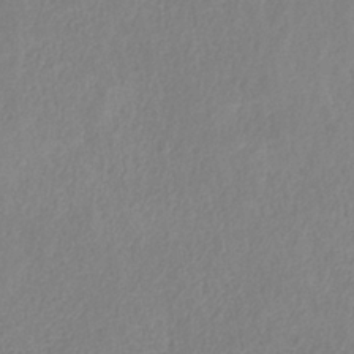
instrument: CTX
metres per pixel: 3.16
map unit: HNb
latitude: -33.3699
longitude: 54.9731
